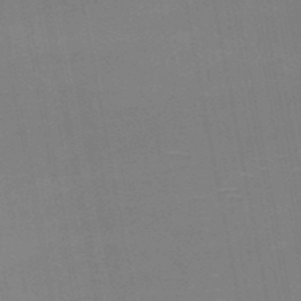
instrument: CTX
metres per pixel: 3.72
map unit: HNb
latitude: -51.2754
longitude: -45.9150
